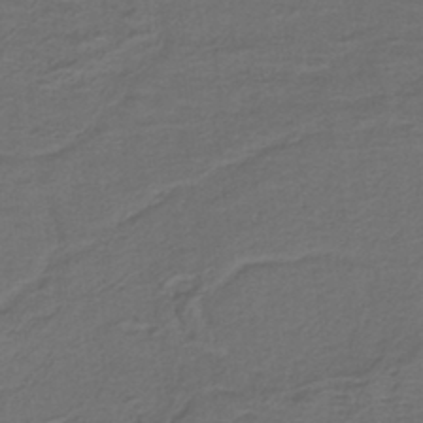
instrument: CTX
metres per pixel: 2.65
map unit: lHb
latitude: -39.2187
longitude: 57.8800
